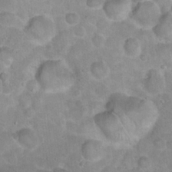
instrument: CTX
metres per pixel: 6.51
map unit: Hto
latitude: 21.0270
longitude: -48.0822
